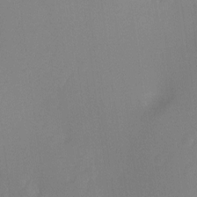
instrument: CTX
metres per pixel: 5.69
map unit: Ht
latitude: -9.4265
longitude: -23.7827
